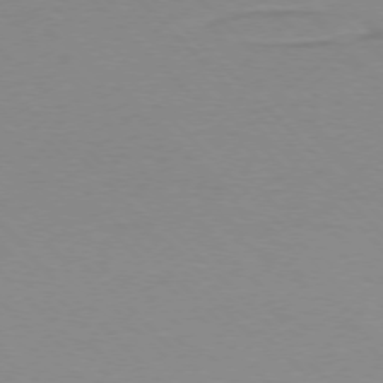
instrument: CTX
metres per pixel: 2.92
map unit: Ap
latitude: -76.8975
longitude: -70.9325
